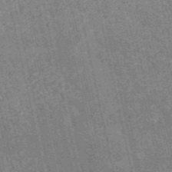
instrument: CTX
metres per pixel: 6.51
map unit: HNb
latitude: -53.1620
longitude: -38.1200
